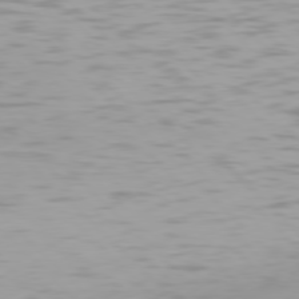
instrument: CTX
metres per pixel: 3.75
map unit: Hpe
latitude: 77.5182
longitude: -175.1025
